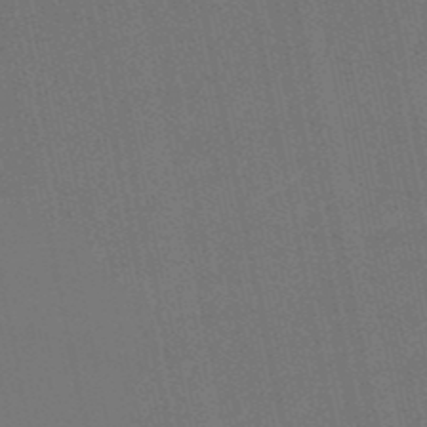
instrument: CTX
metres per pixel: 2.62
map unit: lHb
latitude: -50.8786
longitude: 80.3873
